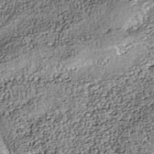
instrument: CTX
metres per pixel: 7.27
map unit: Nhe
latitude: -39.4077
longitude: -117.2159
